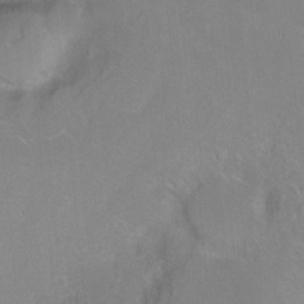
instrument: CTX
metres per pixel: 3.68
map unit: Ht
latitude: -6.4629
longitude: -37.5560
